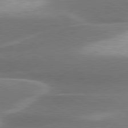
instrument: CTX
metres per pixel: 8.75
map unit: lApd
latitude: 79.8773
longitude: -116.3467
